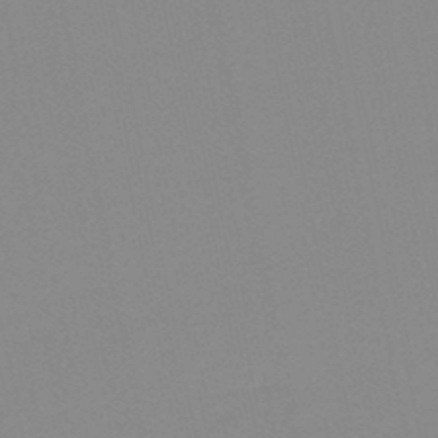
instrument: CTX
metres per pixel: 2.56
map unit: lHb
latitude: -48.9920
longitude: 80.9164
